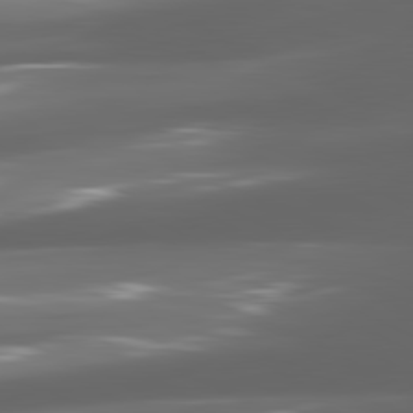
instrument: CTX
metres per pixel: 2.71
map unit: lApd
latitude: 81.5182
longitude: -146.1767
